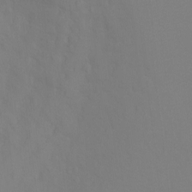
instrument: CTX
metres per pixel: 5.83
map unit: Ht
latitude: -8.0661
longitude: -34.8758
